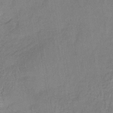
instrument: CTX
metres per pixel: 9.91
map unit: lHb
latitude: -38.5574
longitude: 61.3699
